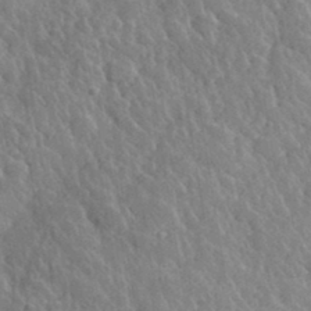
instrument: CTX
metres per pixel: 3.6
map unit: lHvf
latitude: 36.2901
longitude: -87.8583
